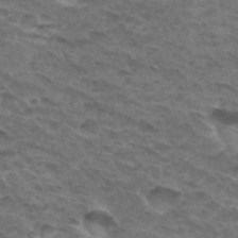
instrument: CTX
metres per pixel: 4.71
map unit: Hto
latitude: 32.3845
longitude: -47.5183
